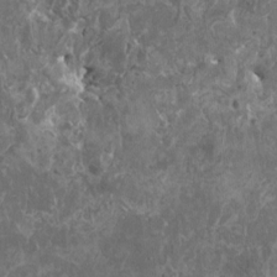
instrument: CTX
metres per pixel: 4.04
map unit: HNhu
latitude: 0.4412
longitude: 5.4643
